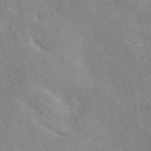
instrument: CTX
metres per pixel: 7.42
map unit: eAb
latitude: 49.4615
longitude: 117.8233
